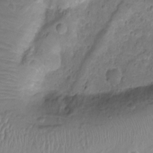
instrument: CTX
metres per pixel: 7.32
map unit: Nhu
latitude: -15.1243
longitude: -26.9892
